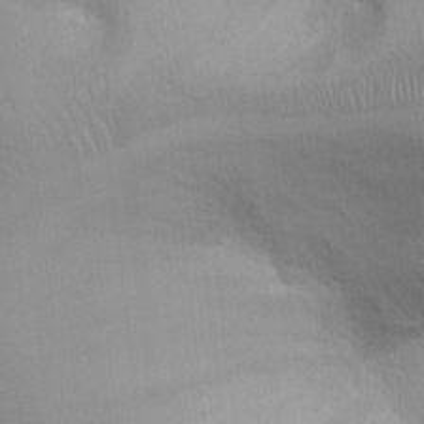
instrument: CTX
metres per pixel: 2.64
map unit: Hto
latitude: 12.1578
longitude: -56.6679
